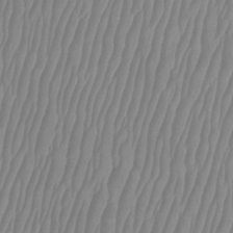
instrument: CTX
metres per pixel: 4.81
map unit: Htu
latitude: -8.3873
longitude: -74.8758
